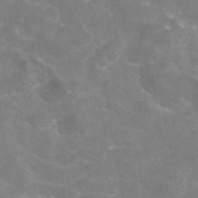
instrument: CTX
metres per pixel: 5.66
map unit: eAb
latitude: 46.2334
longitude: 124.7274
